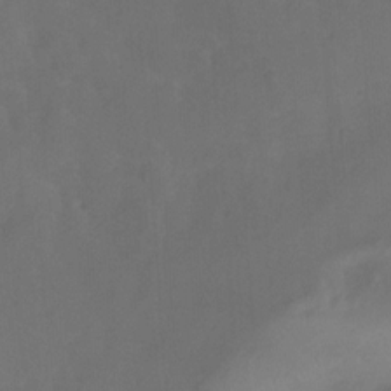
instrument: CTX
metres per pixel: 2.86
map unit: Nhu
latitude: -12.6141
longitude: -73.6505
